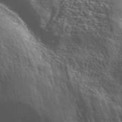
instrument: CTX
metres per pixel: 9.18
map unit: ANa
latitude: 41.9528
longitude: 50.1605
